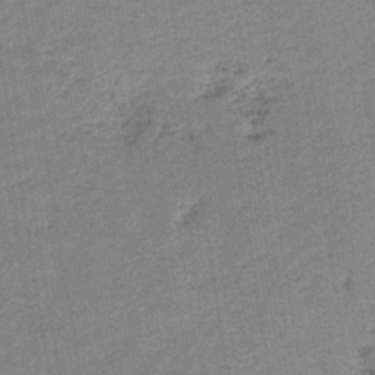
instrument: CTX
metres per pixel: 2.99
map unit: HNb
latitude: -40.5196
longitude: 50.4062
